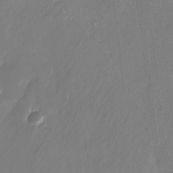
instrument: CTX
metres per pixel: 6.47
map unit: Nhu
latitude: -27.4076
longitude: -71.3670
